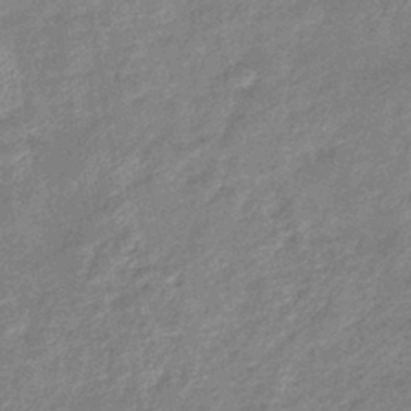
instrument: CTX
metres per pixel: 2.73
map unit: eHb
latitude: -40.1795
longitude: 80.6897
